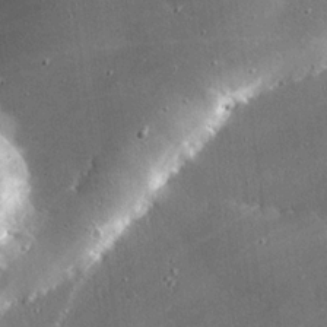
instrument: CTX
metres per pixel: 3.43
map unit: eHh
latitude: 24.6112
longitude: -90.6113
